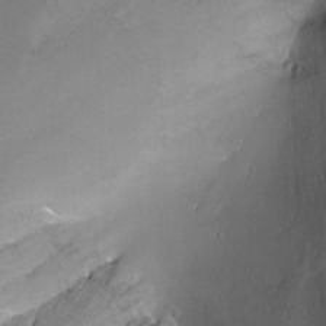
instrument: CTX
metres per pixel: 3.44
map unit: Nhu
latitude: -13.2943
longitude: -64.8380
